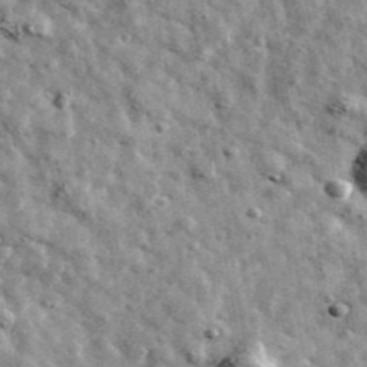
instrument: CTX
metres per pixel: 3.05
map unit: Ave
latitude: 42.8191
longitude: -107.6694
